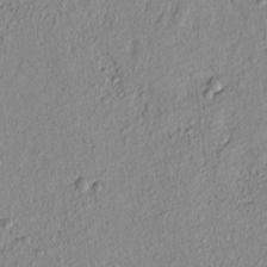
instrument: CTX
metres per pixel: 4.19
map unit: lAvf
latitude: 7.0080
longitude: 165.5399
